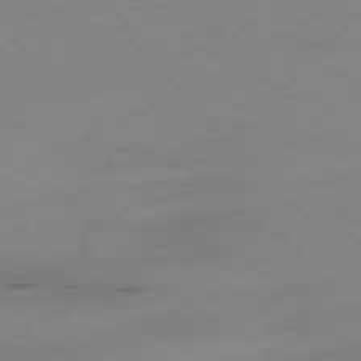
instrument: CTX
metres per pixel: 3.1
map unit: Ap
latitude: -80.1039
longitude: -61.5938
